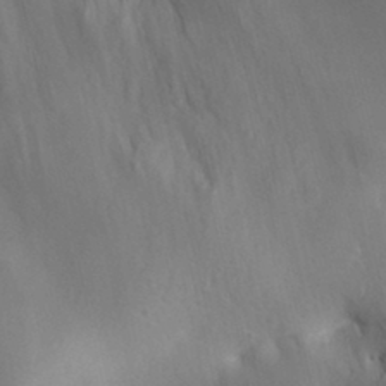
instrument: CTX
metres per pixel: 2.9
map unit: Aa
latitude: 30.5168
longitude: -141.5560
